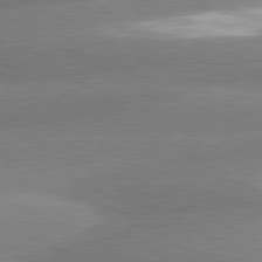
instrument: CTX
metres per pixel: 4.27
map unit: lApd
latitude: 80.9703
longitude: -163.2348
